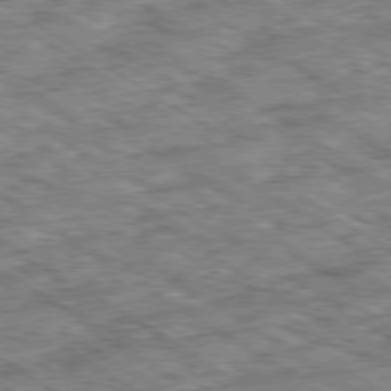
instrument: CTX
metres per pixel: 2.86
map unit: Ap
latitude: -80.0661
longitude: -49.7072
